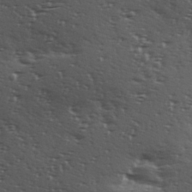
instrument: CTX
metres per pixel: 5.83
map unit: Hve
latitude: 24.1766
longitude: -96.5924
